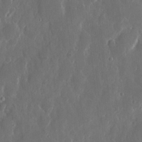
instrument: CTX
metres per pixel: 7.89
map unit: eHh
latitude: 11.9717
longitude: -71.2915
